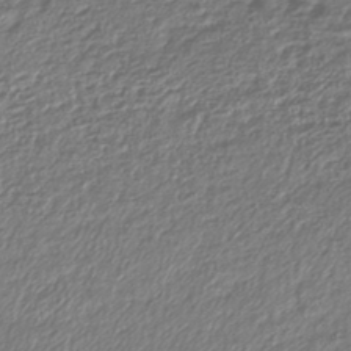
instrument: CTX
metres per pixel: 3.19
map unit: lHb
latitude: -41.4643
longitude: 75.9745
